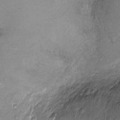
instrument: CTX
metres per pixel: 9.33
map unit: Nhu
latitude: -13.8611
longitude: -23.0269
